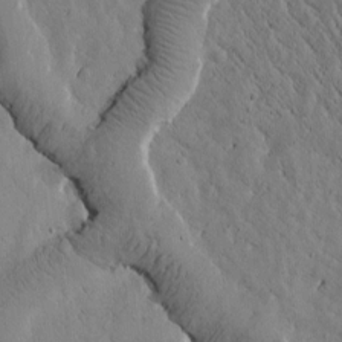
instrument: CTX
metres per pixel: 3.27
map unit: Htu
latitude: -0.0472
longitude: 175.4454
